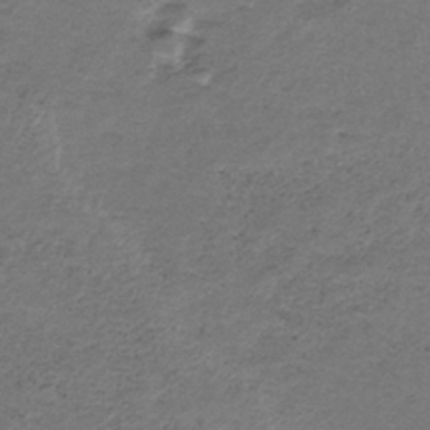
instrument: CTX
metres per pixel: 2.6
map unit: HNb
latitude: -32.5574
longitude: 61.1809
